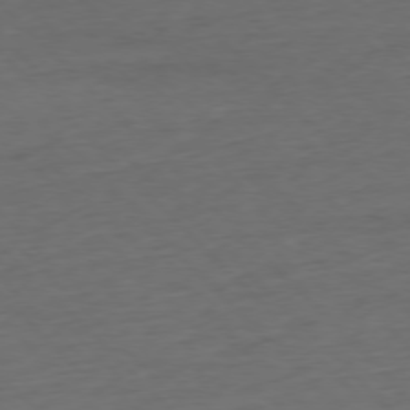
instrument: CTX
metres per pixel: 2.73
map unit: Ap
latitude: -77.3132
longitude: -82.6679
